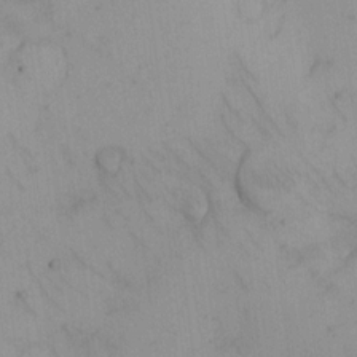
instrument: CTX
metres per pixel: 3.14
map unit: eHh
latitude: -9.3510
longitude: -66.8569
